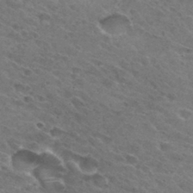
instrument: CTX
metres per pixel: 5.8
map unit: Hto
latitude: 31.2726
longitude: -45.8583
